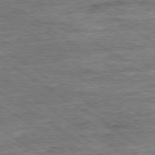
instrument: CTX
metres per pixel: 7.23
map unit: Ap
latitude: -79.7855
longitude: -78.7058
